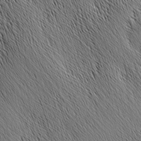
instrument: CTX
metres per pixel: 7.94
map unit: Nhu
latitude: -4.5196
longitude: -150.1766
